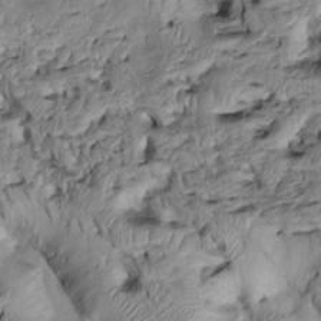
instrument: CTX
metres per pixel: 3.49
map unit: Htu
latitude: -6.6329
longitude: 154.1794
